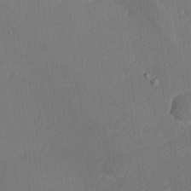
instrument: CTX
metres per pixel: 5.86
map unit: lHvf
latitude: 25.1781
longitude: 140.8975
